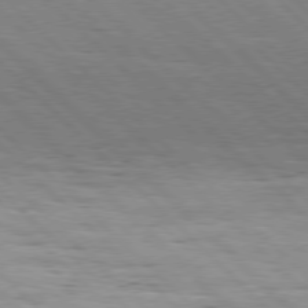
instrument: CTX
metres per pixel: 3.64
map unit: Hpe
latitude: 77.3103
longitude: -127.4049
